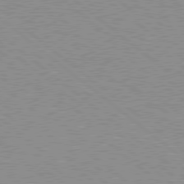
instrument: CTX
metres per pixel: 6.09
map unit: Hpe
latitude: 78.5357
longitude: -144.0822
